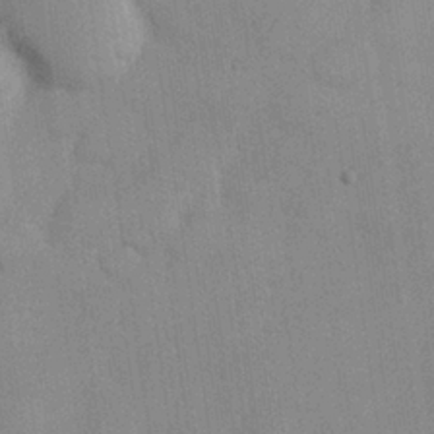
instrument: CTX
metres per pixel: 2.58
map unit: Hve
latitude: 26.4223
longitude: 150.7085
